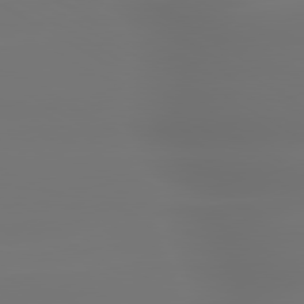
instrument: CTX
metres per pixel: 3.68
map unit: lApd
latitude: 79.8584
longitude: -138.5546
